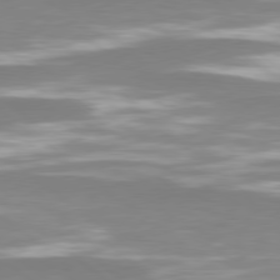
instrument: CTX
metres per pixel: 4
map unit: lApd
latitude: 78.7247
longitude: -47.2726
